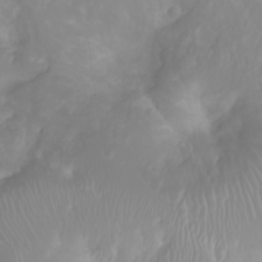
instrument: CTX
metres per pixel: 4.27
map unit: Ht
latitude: -1.2565
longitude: -61.1970
